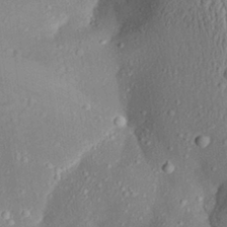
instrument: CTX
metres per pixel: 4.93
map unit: Aa
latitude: 28.0444
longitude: -132.6679
